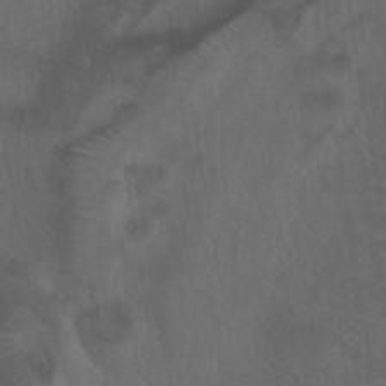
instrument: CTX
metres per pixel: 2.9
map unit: ANa
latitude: 40.2900
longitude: 29.1998
